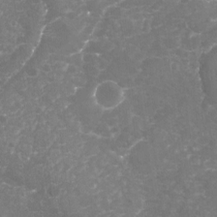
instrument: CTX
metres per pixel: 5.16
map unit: Nhu
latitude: -19.2187
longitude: -57.5749
